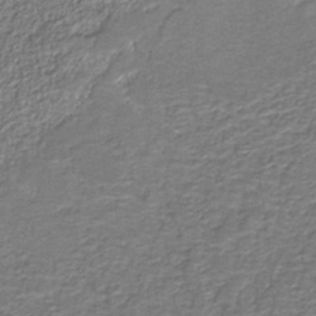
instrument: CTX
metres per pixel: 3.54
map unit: eAb
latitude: -38.8408
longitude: 51.6911
